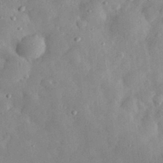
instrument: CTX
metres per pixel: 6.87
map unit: eHh
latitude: 31.2348
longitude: -70.6868
